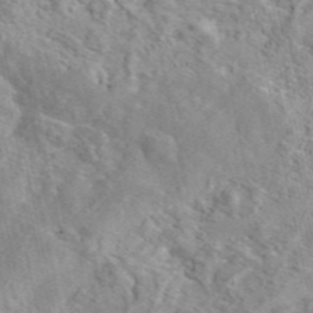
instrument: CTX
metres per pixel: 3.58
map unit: eAb
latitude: 44.9513
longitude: 111.9367
